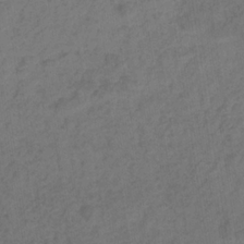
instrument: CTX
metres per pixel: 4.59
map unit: eHb
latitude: -32.4629
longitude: 72.7274
